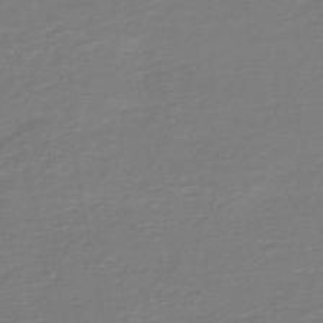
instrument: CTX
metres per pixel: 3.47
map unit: HNb
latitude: -46.5951
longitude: 52.7841
